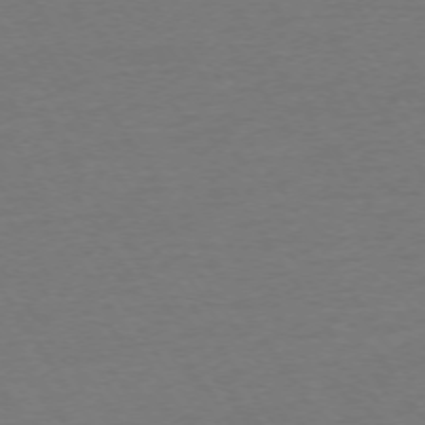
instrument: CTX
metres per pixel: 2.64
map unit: Ap
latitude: -74.1984
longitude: -85.9339
